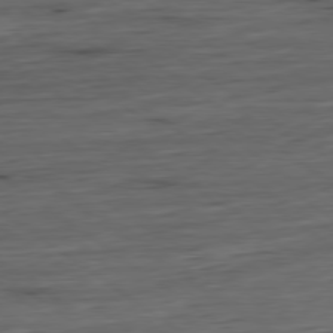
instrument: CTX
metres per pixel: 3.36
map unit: Hpe
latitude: -79.4265
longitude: 12.1795
